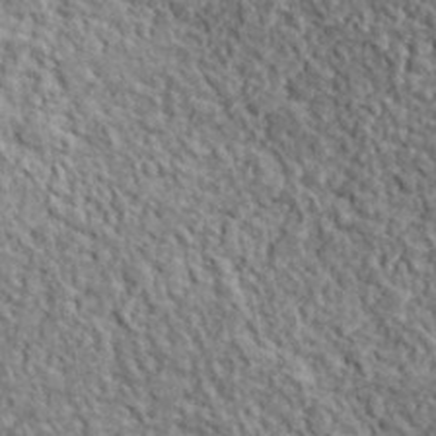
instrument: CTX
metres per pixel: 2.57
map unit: lHvf
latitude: 38.3467
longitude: -88.5168
